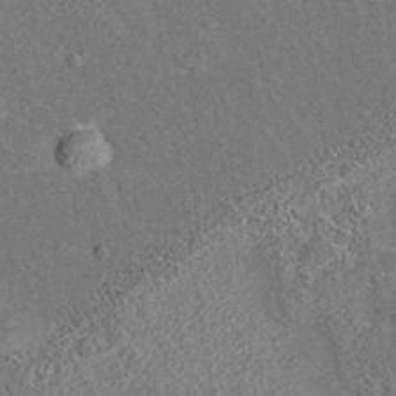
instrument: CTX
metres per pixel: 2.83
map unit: eAb
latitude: 35.5749
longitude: 113.5588
